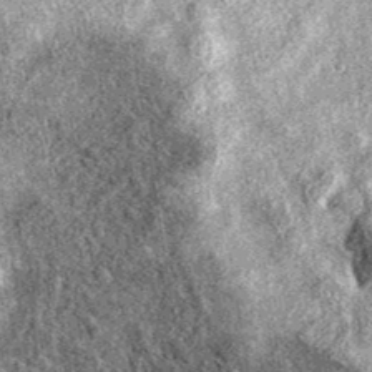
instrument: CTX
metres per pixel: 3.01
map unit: eAb
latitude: 38.4034
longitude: 106.4062
